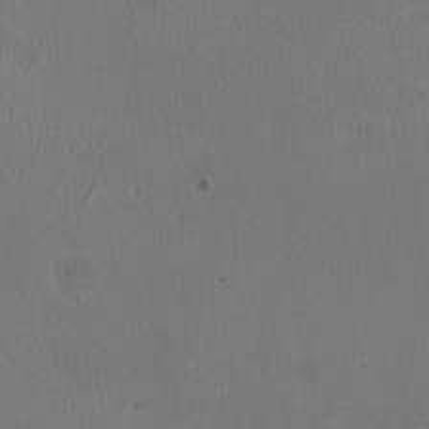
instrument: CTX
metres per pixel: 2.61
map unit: HNhu
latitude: -2.8974
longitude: -1.8394
